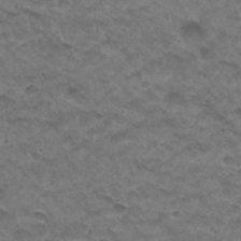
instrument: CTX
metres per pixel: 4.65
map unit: Hto
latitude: 32.5168
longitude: -48.4034
